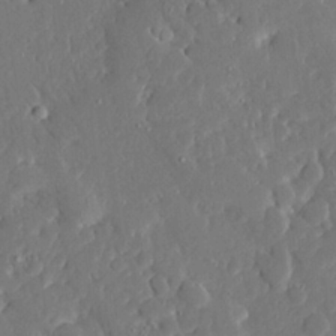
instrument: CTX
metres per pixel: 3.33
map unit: Ave
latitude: 16.4034
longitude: -140.3656
